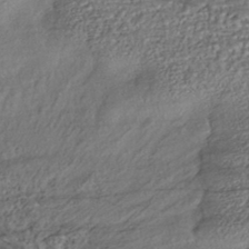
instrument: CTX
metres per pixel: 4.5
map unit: HNhu
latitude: -43.6343
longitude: 107.7100
